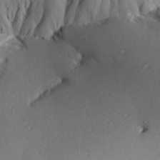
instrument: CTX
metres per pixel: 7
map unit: Aa
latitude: 29.8583
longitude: -134.0633
